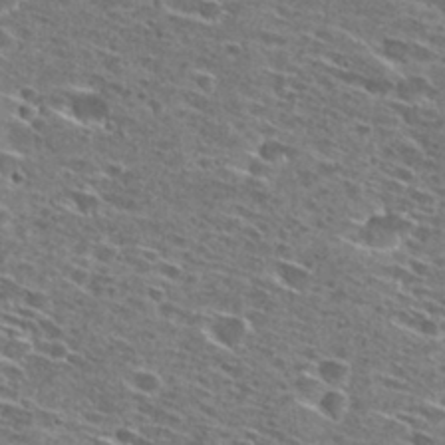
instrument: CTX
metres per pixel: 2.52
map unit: Hto
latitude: 28.1200
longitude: -46.4979
